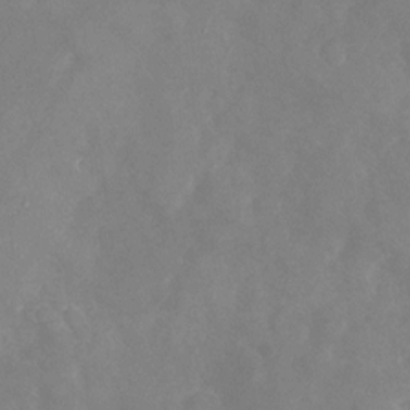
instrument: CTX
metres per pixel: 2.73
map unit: Nhu
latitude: -24.1606
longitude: -57.2536
